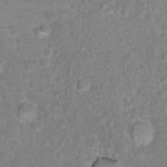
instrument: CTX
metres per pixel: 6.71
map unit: Hto
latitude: 16.8002
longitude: -41.6504
